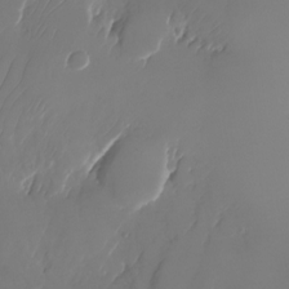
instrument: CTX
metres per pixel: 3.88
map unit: Nhu
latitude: -26.1416
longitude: -71.4615
